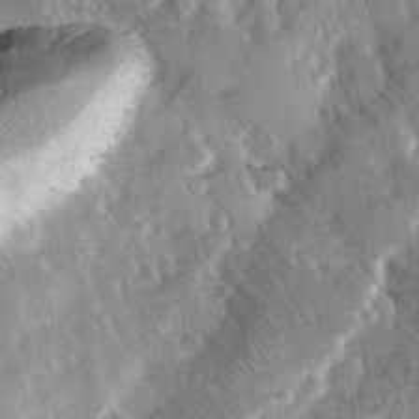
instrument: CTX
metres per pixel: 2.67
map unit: Ave
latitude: 8.6491
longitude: -104.5546
